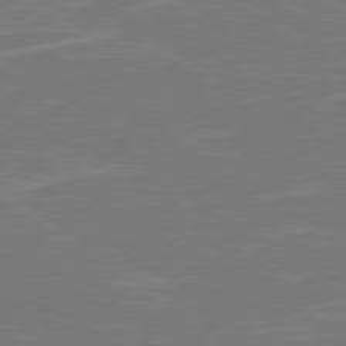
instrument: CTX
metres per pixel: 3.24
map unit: Hpe
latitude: 79.1026
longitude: -127.7828
